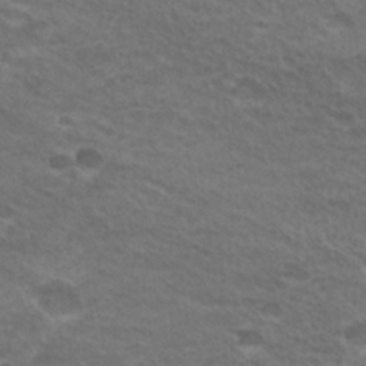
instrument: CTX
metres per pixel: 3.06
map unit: Hto
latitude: 26.7246
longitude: -29.6127
